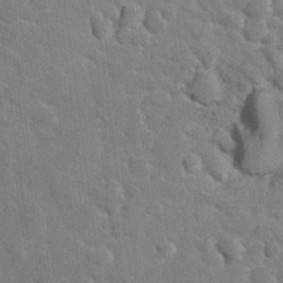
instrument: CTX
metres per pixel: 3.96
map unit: Nhu
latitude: 16.8569
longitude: -32.5546
